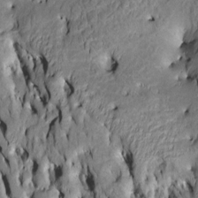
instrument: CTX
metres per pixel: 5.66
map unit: Htu
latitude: -6.4440
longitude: 144.6141
